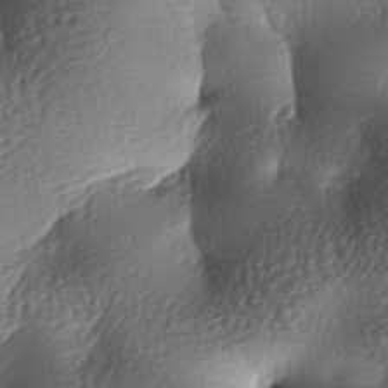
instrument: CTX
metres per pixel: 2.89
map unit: lAa
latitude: -7.5777
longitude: -127.2726
